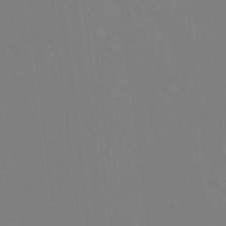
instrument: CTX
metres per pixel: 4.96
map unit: Ht
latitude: -13.8422
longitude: -58.5357
